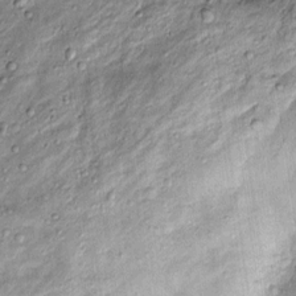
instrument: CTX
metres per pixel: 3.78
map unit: Htu
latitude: -4.0094
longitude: 159.2187
